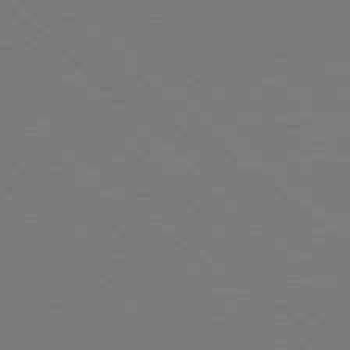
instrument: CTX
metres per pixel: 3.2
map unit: Hpe
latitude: 77.9528
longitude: -163.6505
